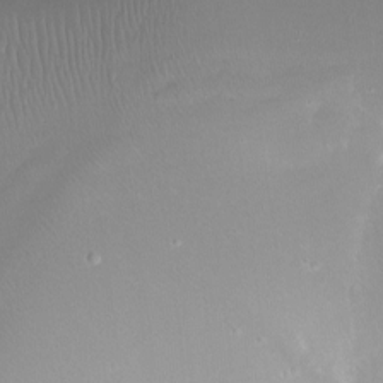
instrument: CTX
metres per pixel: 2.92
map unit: Ht
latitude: -12.1606
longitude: -45.3104
